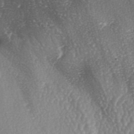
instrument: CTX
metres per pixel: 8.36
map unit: lAa
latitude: -5.6155
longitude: -126.6869
